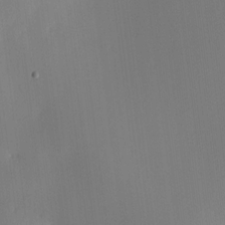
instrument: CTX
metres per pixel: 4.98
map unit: HNhu
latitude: 9.1781
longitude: 15.4266
